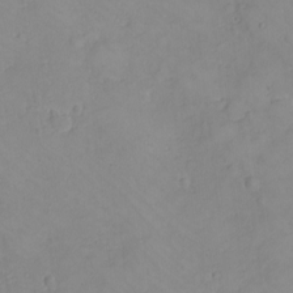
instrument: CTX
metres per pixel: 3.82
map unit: eHh
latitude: -8.1417
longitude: -69.5182
